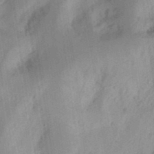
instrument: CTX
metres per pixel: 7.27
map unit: Ht
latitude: 12.4034
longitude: -74.5357
